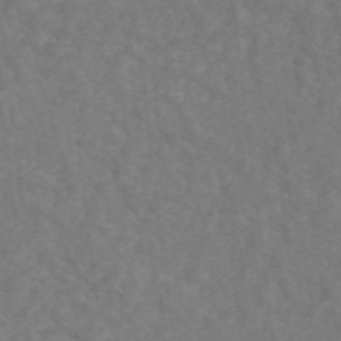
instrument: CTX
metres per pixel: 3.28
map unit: ANa
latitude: 46.1767
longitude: 26.4817
